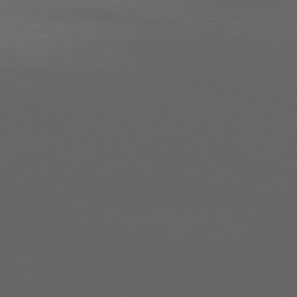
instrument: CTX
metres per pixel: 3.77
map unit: Ap
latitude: -80.0283
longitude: -93.0647
